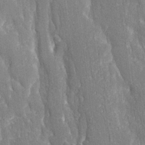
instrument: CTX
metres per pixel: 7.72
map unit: Ave
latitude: 22.7813
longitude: -134.1955
